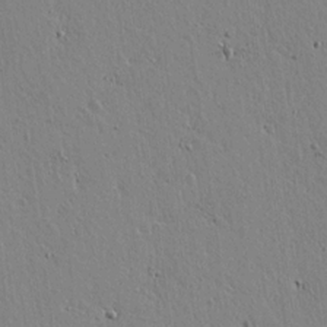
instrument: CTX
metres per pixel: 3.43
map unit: lAvf
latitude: 14.5357
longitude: -125.9339
